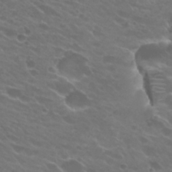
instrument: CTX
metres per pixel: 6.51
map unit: Hto
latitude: 24.9513
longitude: -37.2348
